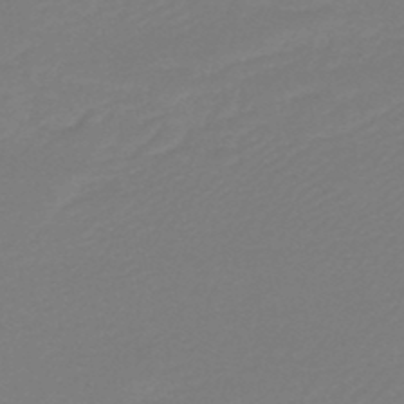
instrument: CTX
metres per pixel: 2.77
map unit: lHb
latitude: -47.4265
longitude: 69.3698
